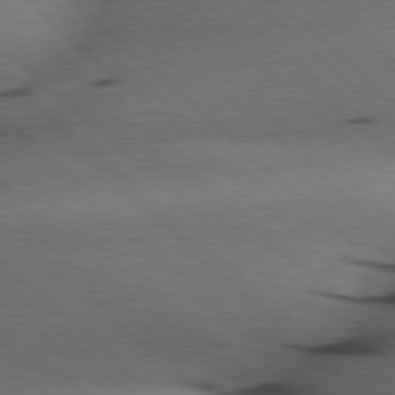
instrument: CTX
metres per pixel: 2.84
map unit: Hpe
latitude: 78.2901
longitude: -155.1403
